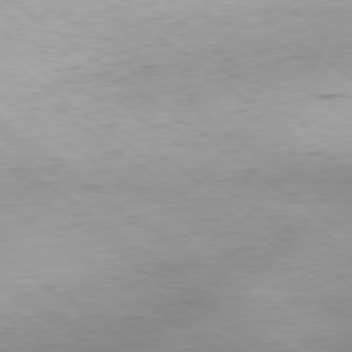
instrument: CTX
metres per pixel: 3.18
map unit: Hpe
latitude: -78.9730
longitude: 9.5777
